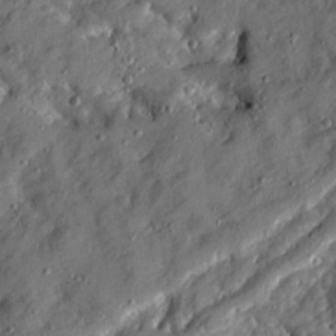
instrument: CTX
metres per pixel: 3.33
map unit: Ave
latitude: 19.3670
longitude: -129.3859
